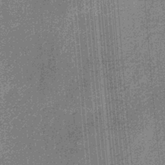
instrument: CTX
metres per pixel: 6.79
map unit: eHb
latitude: -31.5210
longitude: 73.7477
